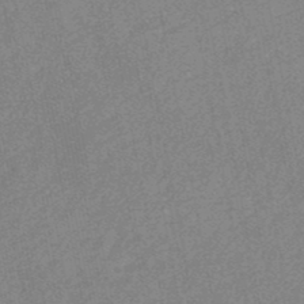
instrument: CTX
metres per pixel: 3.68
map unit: HNb
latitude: -48.0472
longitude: 57.4076
